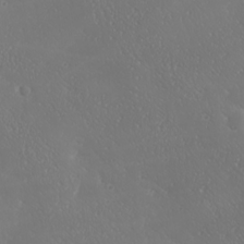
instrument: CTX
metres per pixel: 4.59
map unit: Ave
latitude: 20.0633
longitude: -137.9528
